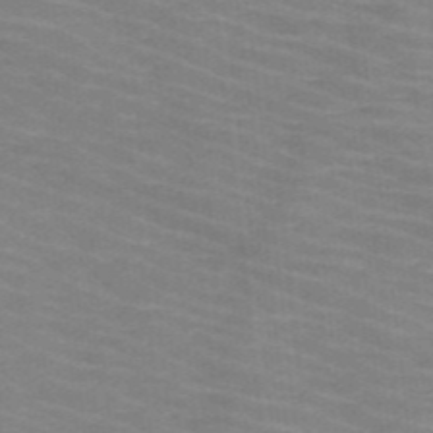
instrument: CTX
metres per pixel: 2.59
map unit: HNb
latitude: -46.7841
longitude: -45.7638
